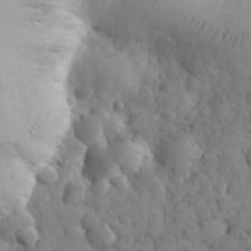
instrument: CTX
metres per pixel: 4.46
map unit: eHh
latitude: 31.2537
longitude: -68.1767
